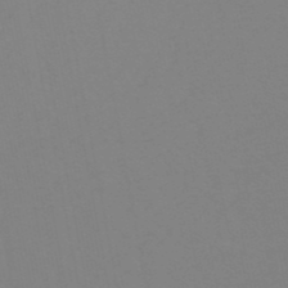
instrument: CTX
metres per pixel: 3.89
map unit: eHb
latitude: -50.5196
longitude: 74.2173
